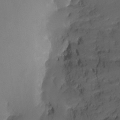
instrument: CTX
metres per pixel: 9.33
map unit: Ht
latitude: -13.2376
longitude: -44.2900
